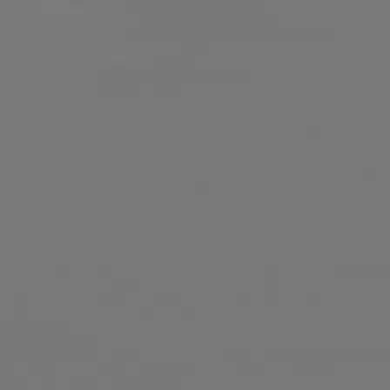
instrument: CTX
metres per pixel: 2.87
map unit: lApd
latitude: 80.6868
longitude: -148.5924
